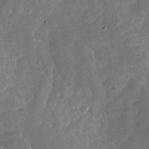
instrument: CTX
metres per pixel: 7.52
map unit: Nhu
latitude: -28.4629
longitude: -76.2711
